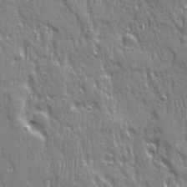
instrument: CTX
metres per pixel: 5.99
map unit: Ave
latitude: 21.9150
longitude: -134.7813
